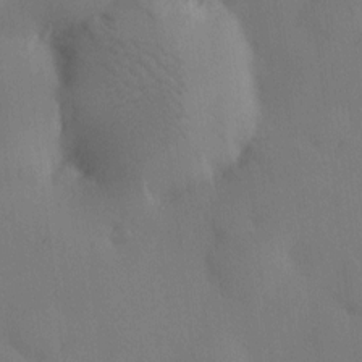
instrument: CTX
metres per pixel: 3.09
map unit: eHh
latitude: 0.4034
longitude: 17.3699
